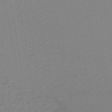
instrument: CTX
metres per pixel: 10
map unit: HNb
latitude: -48.0283
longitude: 59.7477
